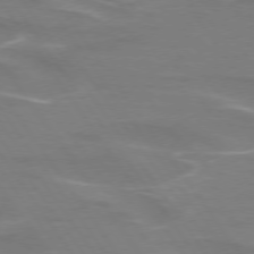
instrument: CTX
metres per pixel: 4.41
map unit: lApd
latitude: 74.7435
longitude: -61.8016
